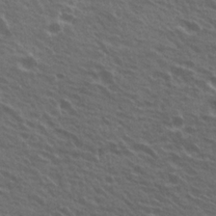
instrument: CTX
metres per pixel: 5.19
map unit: Hto
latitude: 23.3859
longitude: -30.8758
